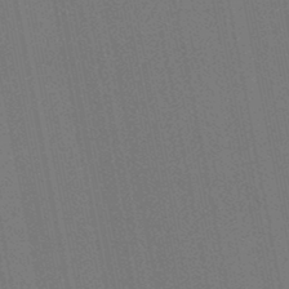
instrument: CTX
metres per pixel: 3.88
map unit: lHb
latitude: -46.7085
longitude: 77.8422
